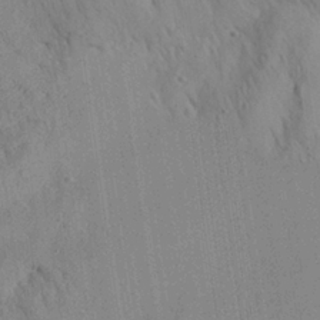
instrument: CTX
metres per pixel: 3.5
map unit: Aa
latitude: 26.3089
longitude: -142.4601
